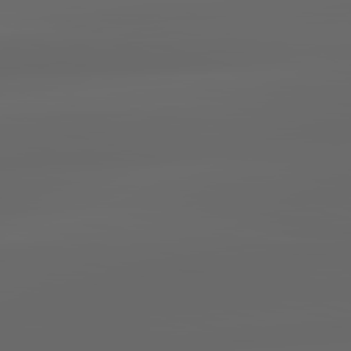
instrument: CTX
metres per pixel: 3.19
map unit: lApd
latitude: 83.5371
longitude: -127.7072
